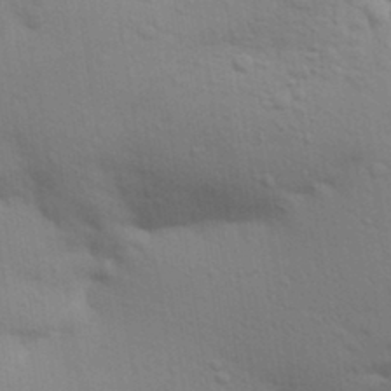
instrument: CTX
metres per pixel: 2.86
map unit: Aa
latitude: 31.8206
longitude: -146.3846
